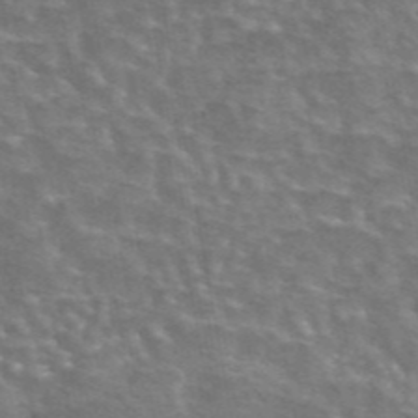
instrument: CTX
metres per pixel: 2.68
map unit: eAb
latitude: 44.4979
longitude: 107.6155
